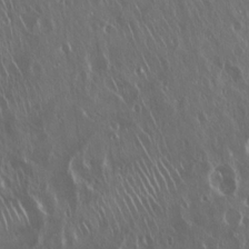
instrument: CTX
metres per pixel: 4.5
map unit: Hto
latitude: 18.1200
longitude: -57.1403
